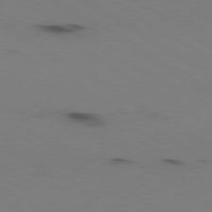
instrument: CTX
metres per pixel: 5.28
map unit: Ap
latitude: -80.4251
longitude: -61.9717
